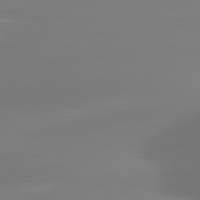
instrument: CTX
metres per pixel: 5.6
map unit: lApd
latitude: 81.6505
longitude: -162.6869
